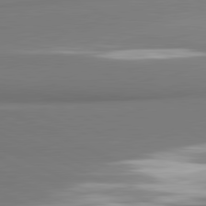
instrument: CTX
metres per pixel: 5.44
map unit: lApd
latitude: 81.4615
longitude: 177.3132
